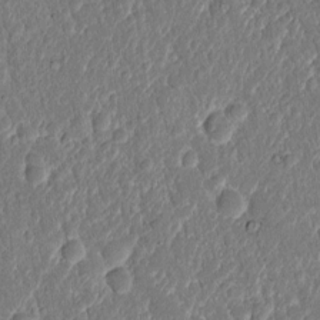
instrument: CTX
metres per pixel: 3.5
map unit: eHh
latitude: 4.3845
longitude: -69.1214
